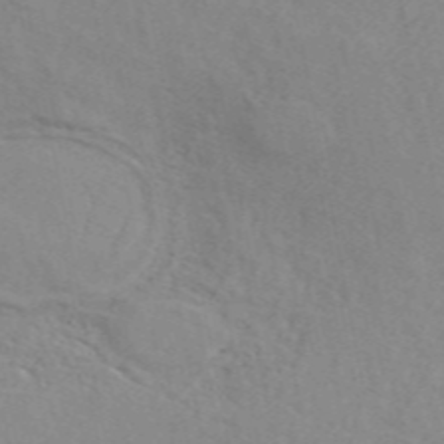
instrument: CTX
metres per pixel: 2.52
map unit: ANa
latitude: 49.4993
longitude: -72.8191
